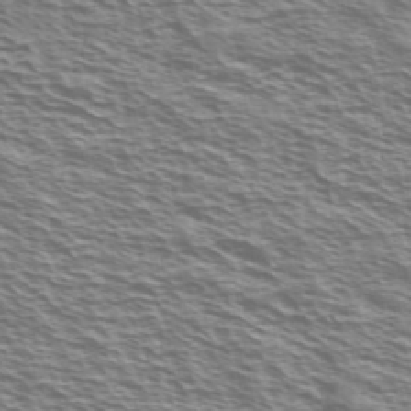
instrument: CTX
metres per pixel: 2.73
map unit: Ave
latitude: 38.2522
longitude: -110.4223
